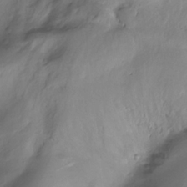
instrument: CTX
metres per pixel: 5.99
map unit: Nhu
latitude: -13.1998
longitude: -62.4223
